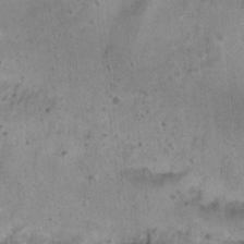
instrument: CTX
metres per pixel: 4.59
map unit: Nhu
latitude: 22.6490
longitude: -67.2725
